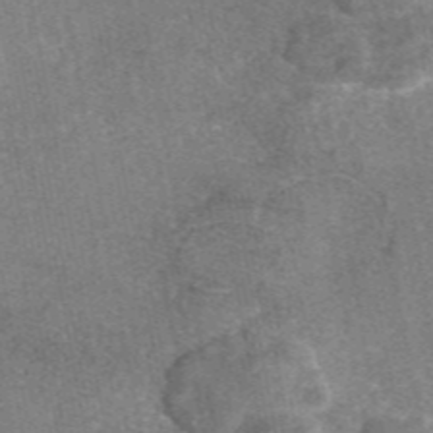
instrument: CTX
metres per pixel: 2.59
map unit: eAb
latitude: 47.4616
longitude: 108.5952
